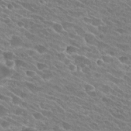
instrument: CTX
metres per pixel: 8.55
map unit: Hto
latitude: 25.7449
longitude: -41.7260
